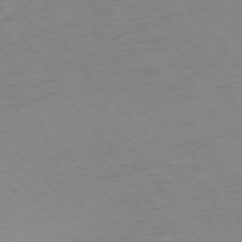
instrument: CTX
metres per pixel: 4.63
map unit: Ap
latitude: -74.6519
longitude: -67.5182
